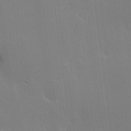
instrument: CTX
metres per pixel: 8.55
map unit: Hve
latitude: 23.1214
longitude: 146.0850
